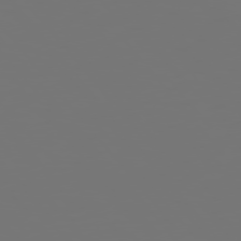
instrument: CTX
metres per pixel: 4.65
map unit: Hpe
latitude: 75.4049
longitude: -124.4601
